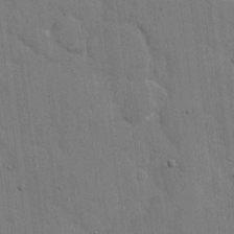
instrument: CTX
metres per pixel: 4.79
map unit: eHh
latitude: 8.8947
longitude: -67.9339
